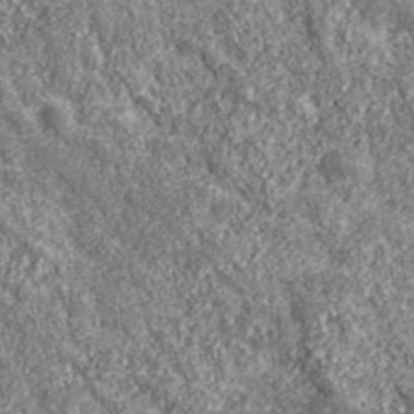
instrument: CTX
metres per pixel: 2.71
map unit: eHh
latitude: 43.2537
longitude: -89.6316
